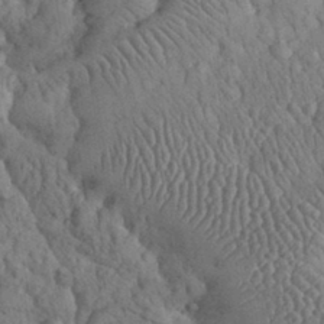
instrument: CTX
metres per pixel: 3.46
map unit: eHh
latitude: 32.5546
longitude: -66.0822
